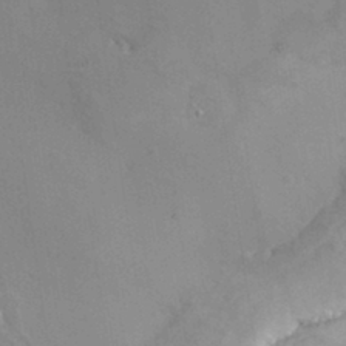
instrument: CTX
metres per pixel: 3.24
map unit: HNhu
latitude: 8.4790
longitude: -0.9891
